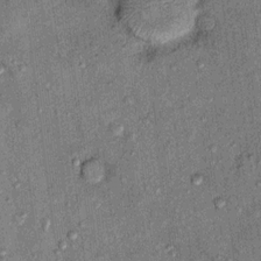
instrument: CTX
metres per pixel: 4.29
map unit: Hto
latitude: 11.6505
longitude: -37.5371
